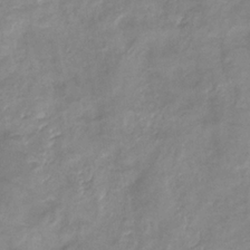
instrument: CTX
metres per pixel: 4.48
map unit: eHb
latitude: -36.2739
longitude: 74.3496
